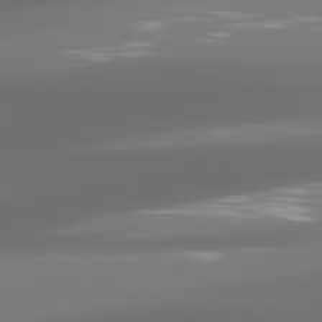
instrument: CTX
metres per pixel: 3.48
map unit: lApd
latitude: 81.1970
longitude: -137.8961
